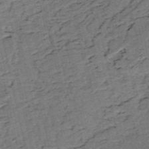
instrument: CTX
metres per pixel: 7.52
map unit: HNb
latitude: -54.2929
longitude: -47.0081
